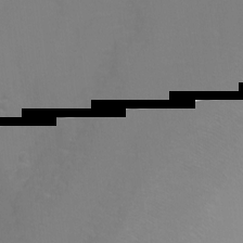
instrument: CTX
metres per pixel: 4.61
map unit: Ht
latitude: -8.0283
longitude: -35.0836
